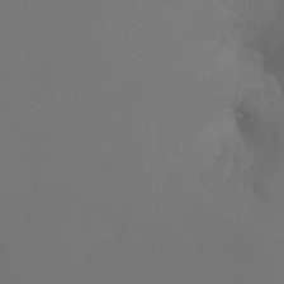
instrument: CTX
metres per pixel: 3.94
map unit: Ht
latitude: -7.6722
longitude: -32.6490
